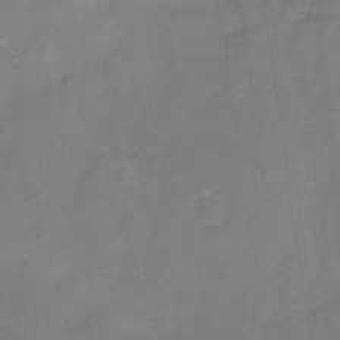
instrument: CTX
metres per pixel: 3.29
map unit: Nhu
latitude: -15.8423
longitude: -56.2144
